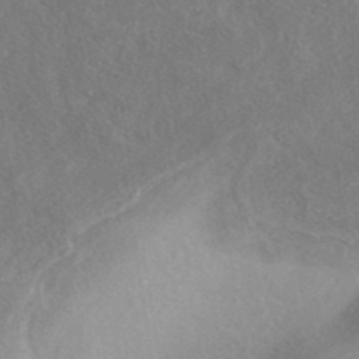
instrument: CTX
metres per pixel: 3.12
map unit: eAb
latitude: 40.8569
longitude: 103.2943
